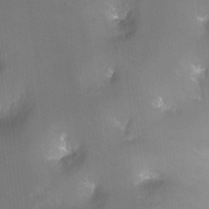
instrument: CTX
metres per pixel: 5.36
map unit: Ht
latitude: -11.2754
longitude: -45.3104
